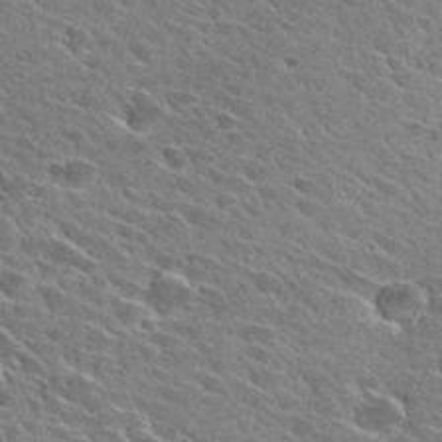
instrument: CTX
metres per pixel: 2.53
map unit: Hto
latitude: 28.1389
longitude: -43.0081
